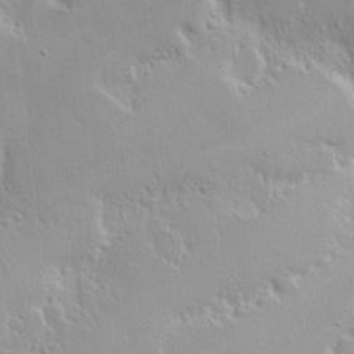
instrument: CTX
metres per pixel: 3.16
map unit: Nhe
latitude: -2.4817
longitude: -59.4615
